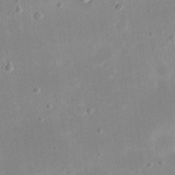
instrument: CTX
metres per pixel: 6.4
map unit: eHh
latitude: 19.7260
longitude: -70.5923
